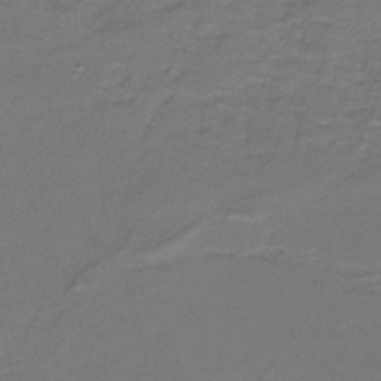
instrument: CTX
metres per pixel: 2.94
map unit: HNb
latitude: -36.6707
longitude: 53.4454
